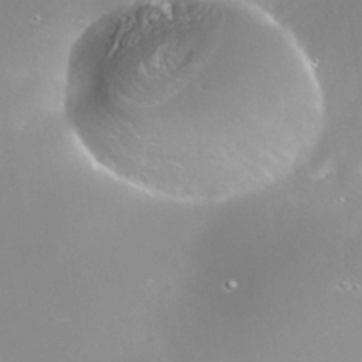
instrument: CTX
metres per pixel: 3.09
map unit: Nhe
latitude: -36.2739
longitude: -118.2333
